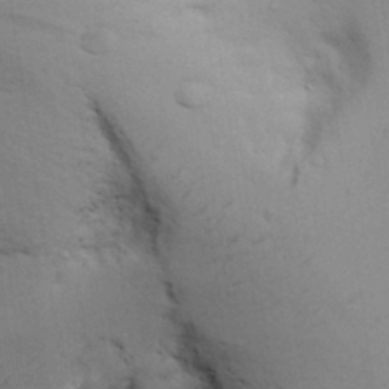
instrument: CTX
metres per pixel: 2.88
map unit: Aa
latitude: 29.2348
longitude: -145.5560
